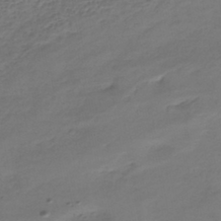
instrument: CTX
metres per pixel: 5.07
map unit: HNhu
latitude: -43.5021
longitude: 102.7085
